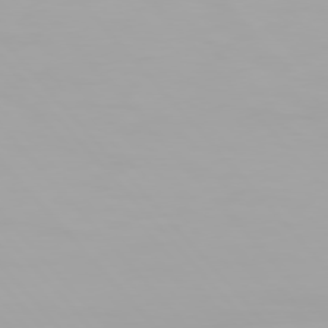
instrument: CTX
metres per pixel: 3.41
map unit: Hpe
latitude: 76.3467
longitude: -135.6505
